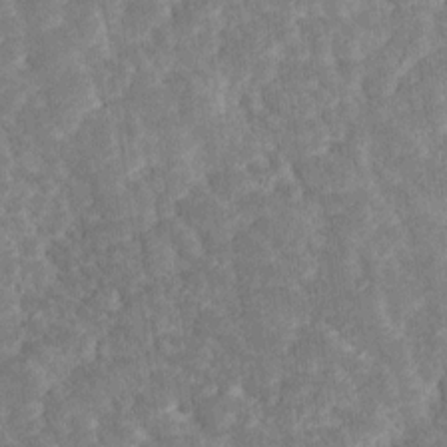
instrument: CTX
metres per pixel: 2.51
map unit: Ave
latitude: 17.2348
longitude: -135.2159
